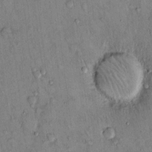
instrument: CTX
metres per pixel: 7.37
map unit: Hto
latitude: 13.4804
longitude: -59.0647
